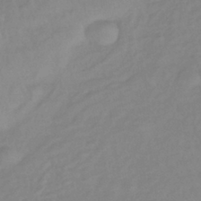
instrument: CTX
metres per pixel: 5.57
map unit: lHb
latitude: -41.6533
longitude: 80.9542
